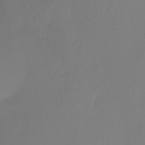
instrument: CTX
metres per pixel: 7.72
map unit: HNhu
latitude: -26.8974
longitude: 73.8989
